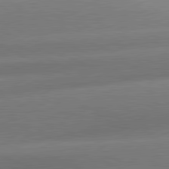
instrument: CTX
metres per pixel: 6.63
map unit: lApd
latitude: 81.1214
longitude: -159.1592
